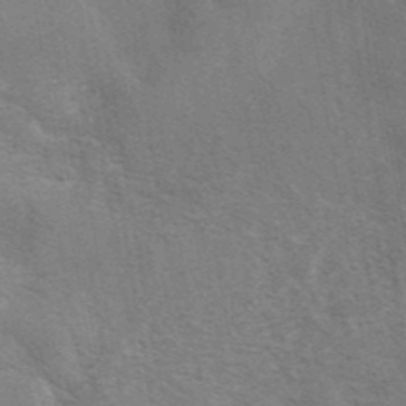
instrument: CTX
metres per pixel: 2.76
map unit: eAb
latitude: 40.9702
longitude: 106.8597
